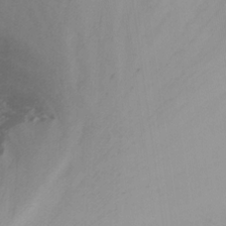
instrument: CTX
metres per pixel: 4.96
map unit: Nhu
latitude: -13.8989
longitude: -55.6694
